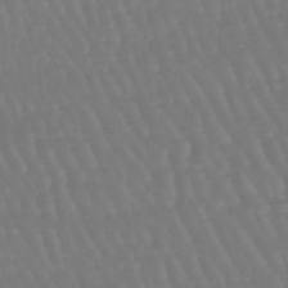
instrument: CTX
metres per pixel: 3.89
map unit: eHb
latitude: -46.4440
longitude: 79.0297
